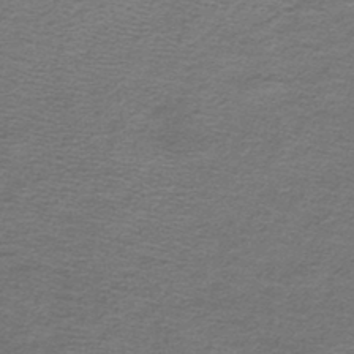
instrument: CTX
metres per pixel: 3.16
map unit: lHb
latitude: -44.8408
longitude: 57.1242
